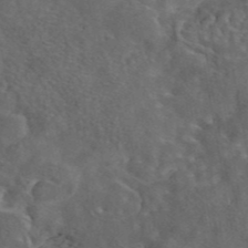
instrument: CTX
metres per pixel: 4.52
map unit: eAb
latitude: 43.9528
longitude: 111.3131
